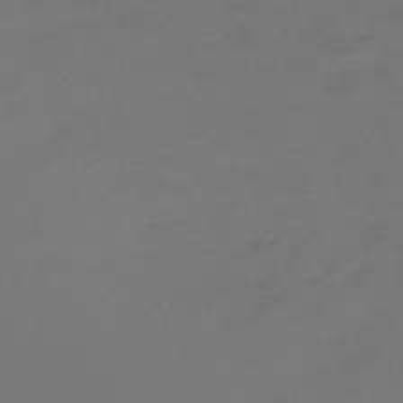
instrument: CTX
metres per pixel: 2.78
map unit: Nve
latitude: -59.7666
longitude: 60.5196
